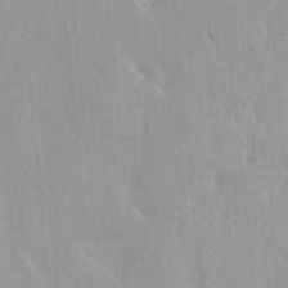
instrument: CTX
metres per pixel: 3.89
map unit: HNhu
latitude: 6.7435
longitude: -1.8772
